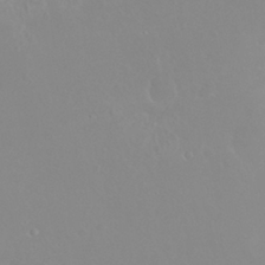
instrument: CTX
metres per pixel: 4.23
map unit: Nhu
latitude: 29.9906
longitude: -57.4048
